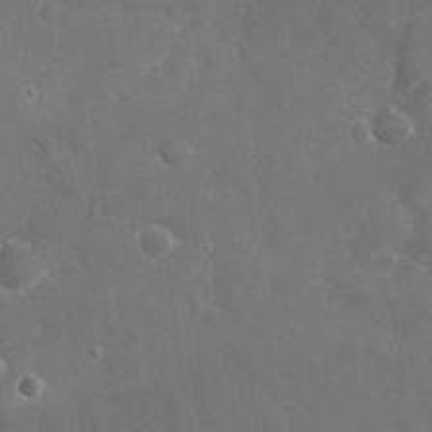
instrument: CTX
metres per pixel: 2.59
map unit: Nhu
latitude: -18.5007
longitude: -56.9513
